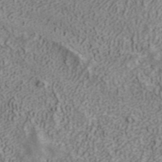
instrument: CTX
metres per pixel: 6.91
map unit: ANa
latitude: 40.8757
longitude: 20.2550
